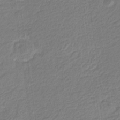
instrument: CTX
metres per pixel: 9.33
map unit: eHb
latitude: -30.1417
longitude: 66.9731
